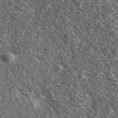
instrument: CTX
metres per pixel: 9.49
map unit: Ave
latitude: 37.7639
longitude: -108.8380
